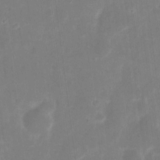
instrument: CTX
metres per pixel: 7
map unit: eHh
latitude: 8.1767
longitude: -71.1970
